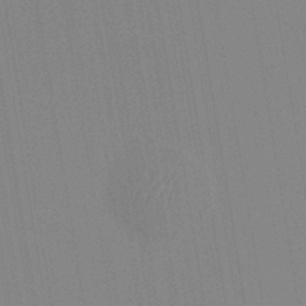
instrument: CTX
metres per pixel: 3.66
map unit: HNhu
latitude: 5.8016
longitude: 4.6707
